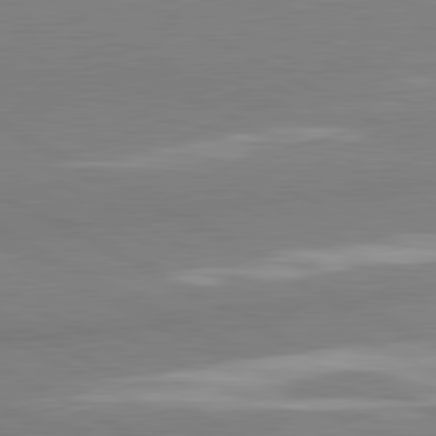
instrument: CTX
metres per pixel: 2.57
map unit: lApd
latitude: 81.1403
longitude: -179.6694
